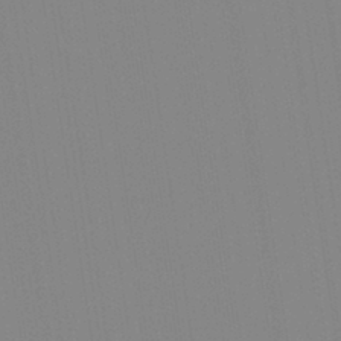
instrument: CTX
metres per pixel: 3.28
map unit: Aa
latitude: 32.6868
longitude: -142.7624
